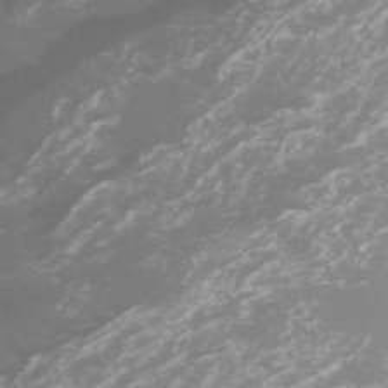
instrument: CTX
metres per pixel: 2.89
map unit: Htu
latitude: -6.3306
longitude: -72.9325
